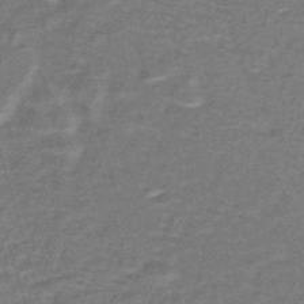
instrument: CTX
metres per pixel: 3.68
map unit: lHb
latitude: -43.2375
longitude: 55.5021
